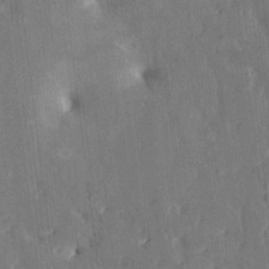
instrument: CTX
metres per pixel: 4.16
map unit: HNhu
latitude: 3.9339
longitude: 8.3873
